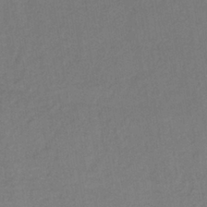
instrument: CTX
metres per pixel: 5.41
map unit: lHb
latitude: -37.4454
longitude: 68.8030
